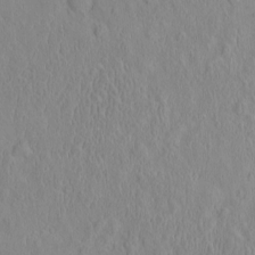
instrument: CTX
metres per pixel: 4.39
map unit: eHh
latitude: -2.2928
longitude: 19.1809
